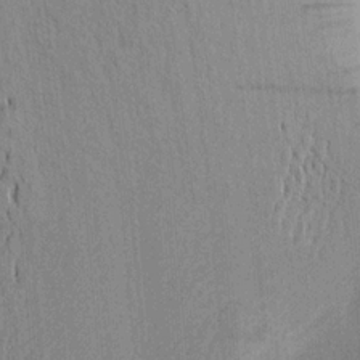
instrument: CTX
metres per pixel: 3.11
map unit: Aa
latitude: 20.4034
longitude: -144.1389
